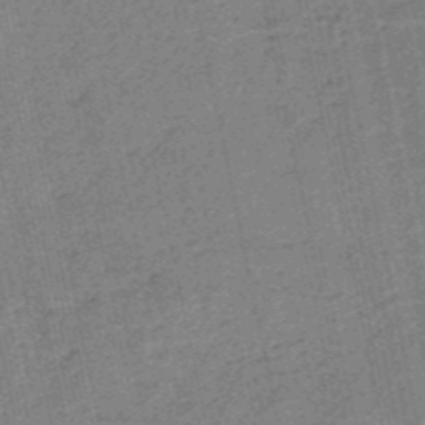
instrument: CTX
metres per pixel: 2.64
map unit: HNb
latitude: -51.8611
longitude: -51.4048
